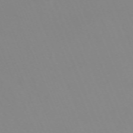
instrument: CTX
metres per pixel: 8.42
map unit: Nhu
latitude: -67.5777
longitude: 38.1984
